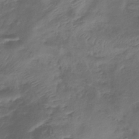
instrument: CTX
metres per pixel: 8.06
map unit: lHb
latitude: -39.1620
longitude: 75.1809
